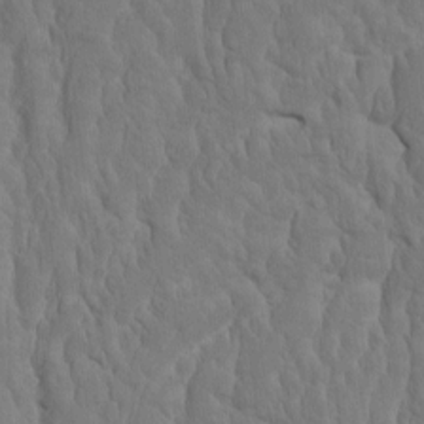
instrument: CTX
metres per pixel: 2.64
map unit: eHh
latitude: -1.8801
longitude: 15.4644
